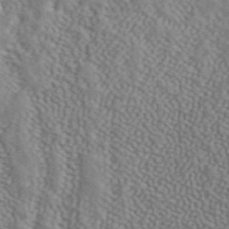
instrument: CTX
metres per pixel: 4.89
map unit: ANa
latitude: 42.4790
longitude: 50.8974
